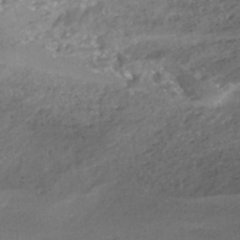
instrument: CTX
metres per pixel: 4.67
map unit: HNhu
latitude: -43.3131
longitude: 96.9164
